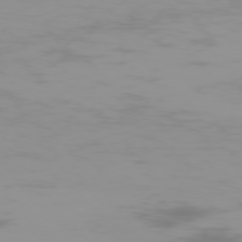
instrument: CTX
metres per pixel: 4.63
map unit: Hpe
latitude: -75.2187
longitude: -20.9514
